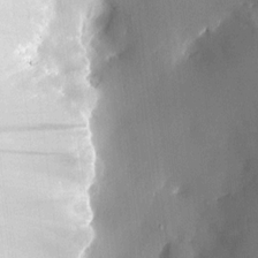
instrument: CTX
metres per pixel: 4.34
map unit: HNhu
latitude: 6.7057
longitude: 14.8975
